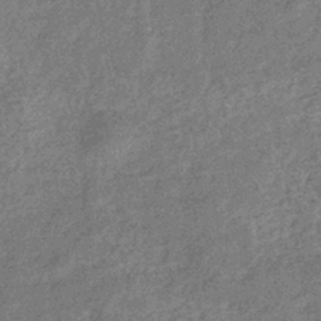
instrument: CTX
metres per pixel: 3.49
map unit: eHb
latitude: -37.2753
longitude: 80.0850
